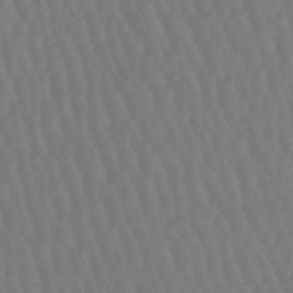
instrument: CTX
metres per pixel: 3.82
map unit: lHb
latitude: -47.1998
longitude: 61.9178
